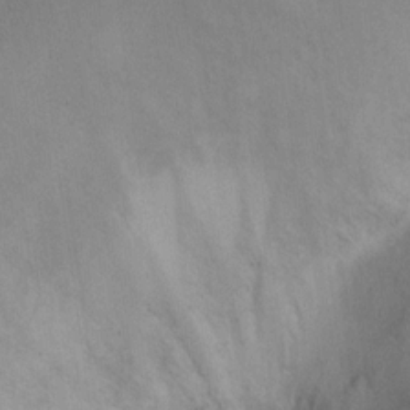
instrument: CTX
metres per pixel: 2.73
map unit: Ht
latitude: 11.5560
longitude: -40.1766
